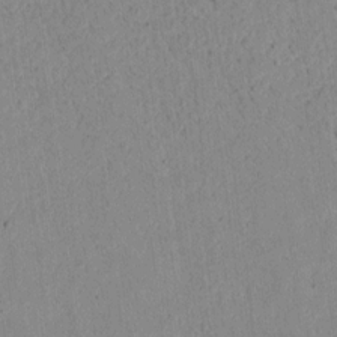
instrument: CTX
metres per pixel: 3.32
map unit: lAvf
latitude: 8.7057
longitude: 167.9556
